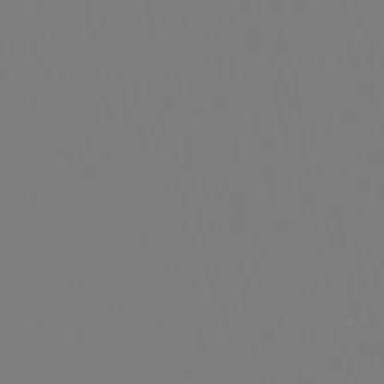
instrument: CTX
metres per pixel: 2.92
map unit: lHb
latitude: -46.0472
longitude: 72.1794
